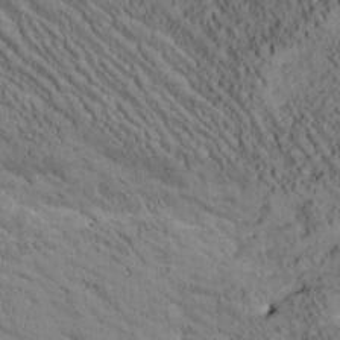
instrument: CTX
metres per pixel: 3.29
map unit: Htu
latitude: -2.3495
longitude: 175.1620
